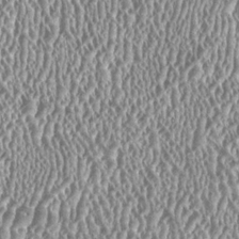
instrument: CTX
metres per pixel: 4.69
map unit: HNhu
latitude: 0.6112
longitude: 0.0472
